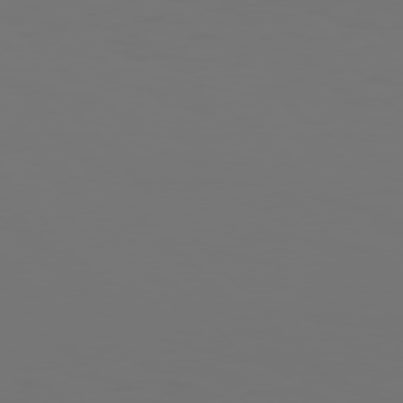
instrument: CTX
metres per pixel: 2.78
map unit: Hpe
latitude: 76.7435
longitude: -135.7827
